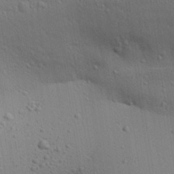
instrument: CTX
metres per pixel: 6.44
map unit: Aa
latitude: 27.6127
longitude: -130.3657
